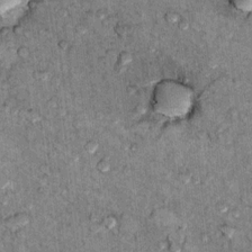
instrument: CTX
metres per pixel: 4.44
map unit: Hto
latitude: 10.2523
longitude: -36.3278
